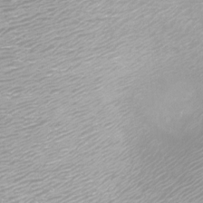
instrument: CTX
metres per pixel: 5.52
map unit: Nhu
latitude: -7.4076
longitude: -92.2144
